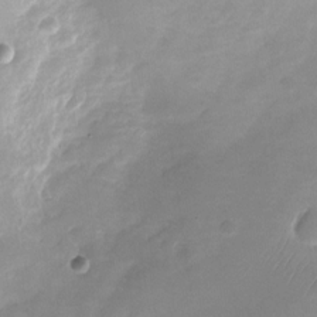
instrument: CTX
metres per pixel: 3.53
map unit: Nhu
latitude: -24.5196
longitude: -70.0255
